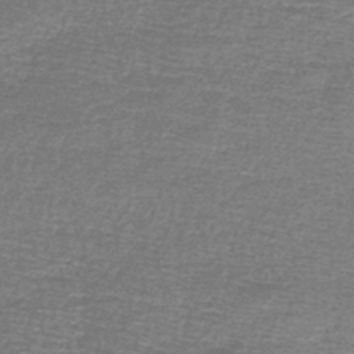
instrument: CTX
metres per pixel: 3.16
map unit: lHb
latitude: -44.1417
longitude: 57.1620
